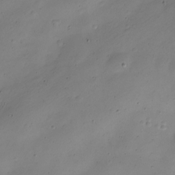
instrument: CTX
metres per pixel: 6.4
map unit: Nve
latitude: -23.2376
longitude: 106.2362
